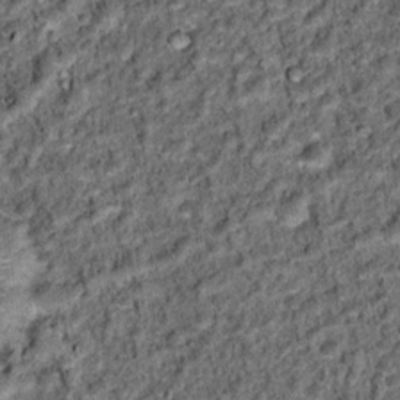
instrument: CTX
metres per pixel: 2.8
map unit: Hto
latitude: 15.4049
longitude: -35.9150
